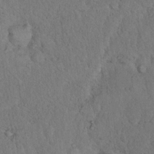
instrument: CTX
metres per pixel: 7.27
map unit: eHh
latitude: 18.3089
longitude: -62.1956
